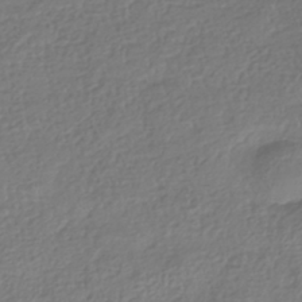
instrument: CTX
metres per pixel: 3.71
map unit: HNhu
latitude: -41.9745
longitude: 98.0094
